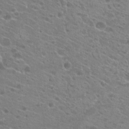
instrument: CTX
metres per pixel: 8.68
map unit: Hto
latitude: 22.0822
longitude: -38.9703
